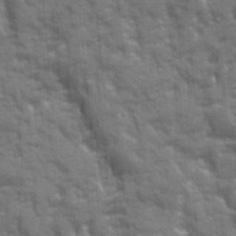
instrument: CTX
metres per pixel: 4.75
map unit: Ave
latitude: 20.1578
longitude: -133.6316
